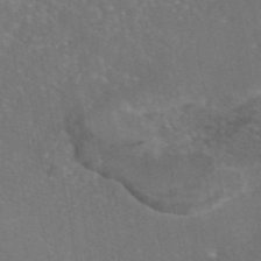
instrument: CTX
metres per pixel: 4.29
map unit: eAb
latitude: 46.2334
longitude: 108.0850
